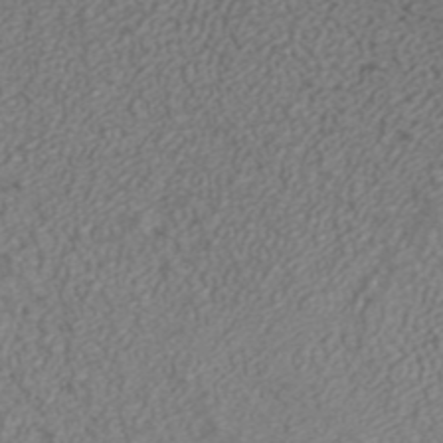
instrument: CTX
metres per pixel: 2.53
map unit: ANa
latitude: 40.7813
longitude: 23.3510
